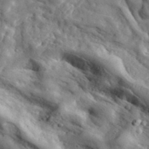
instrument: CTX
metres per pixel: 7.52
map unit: eHh
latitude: 33.8205
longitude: -78.0633
